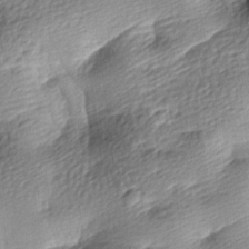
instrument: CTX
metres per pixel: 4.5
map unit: lAa
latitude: -8.8597
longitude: -126.6491
